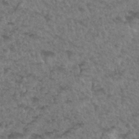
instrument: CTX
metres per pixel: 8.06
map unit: Hto
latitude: 34.3278
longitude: -49.5182
